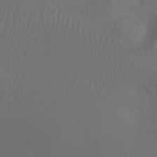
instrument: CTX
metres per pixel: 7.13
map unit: Ht
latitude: -3.6532
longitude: -25.0269
